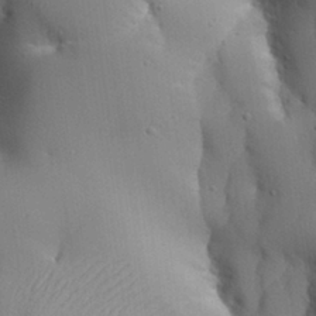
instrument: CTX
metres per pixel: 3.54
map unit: Aa
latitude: 27.8017
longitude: -129.3104
